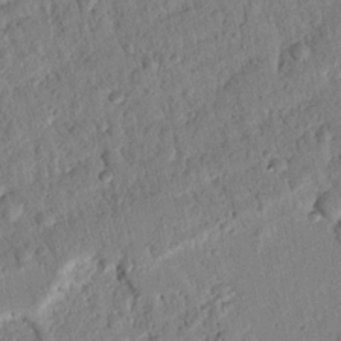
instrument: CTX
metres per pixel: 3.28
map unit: Nhu
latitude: 20.6869
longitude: -78.5735
